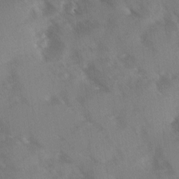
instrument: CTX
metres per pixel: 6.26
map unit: Ave
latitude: 0.0444
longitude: -111.3482
